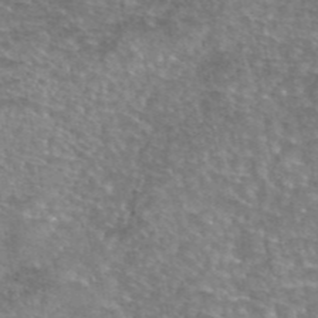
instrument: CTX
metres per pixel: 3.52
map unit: eAb
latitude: 45.3670
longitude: 104.0283
